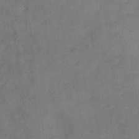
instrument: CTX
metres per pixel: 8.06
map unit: Hto
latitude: 6.3278
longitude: -37.5371
